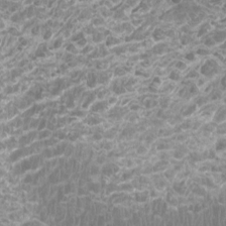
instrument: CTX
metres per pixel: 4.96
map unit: Htu
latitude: 2.0255
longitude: -20.4412
